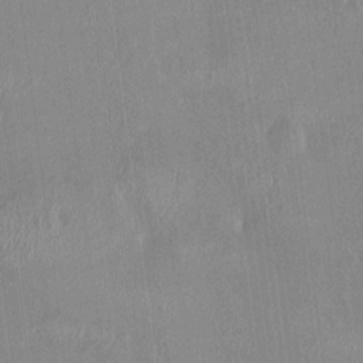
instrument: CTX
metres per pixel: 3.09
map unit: HNhu
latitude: 4.4223
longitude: -6.1200
